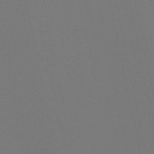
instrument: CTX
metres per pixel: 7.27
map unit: lHb
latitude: -49.7856
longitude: 75.5399
